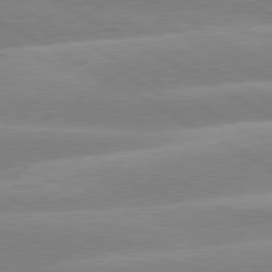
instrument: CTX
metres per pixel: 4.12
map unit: lApd
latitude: 80.0444
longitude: -134.4223
